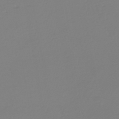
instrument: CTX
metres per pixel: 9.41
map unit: HNb
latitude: -45.7100
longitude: 54.5007
